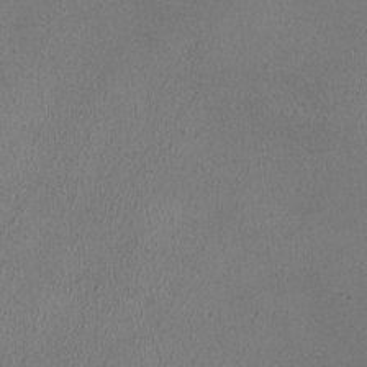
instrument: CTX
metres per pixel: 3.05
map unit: HNhu
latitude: -0.7841
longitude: -0.4979
